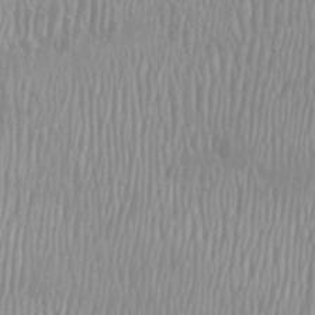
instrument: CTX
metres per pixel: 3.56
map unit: Htu
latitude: -8.6518
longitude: -76.3467
